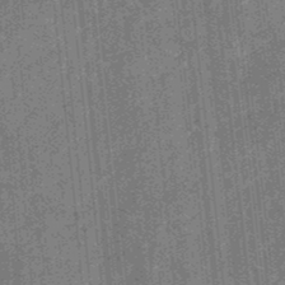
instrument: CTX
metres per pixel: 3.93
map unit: eHb
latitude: -35.0864
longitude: 78.9352
